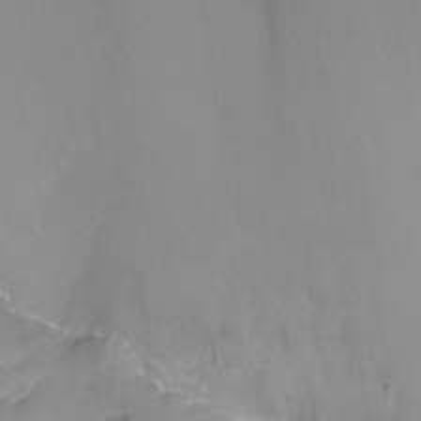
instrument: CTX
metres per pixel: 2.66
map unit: Ht
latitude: 1.0836
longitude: -34.5356
